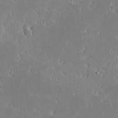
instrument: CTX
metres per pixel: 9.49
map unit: eHh
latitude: -2.0472
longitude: -84.1389
